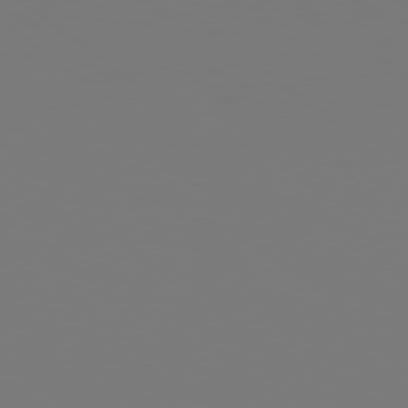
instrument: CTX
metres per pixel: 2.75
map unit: Hpe
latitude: 78.5168
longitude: -139.2726
